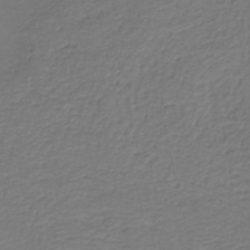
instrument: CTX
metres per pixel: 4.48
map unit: HNb
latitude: -42.5573
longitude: 50.6707
